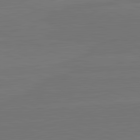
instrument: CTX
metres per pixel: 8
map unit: lApd
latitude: 82.5167
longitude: 165.4266
